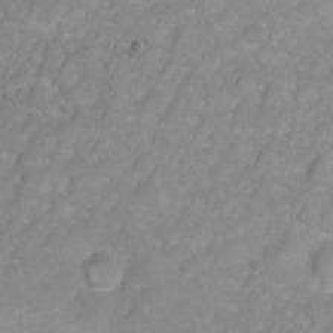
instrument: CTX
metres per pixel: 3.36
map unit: Ht
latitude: 2.9513
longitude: -35.1214
